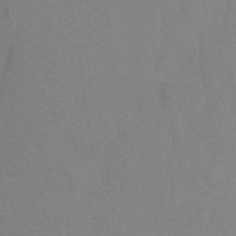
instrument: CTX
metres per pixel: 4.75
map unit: Ht
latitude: -9.1998
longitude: -38.2522
